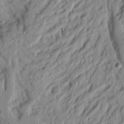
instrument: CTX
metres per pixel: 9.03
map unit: Nhu
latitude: 20.7058
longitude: -76.8569
